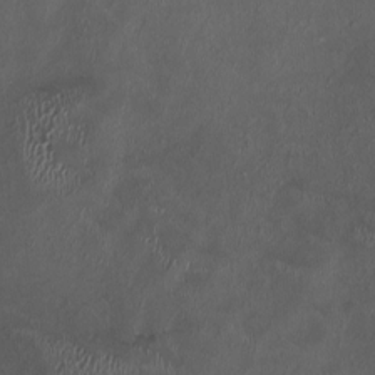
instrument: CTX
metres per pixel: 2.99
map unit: HNhu
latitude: 1.4804
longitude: -4.4601
